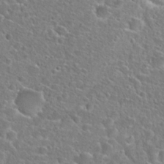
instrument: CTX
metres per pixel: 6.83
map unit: Hto
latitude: 24.8569
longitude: -46.4412
